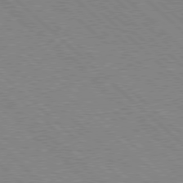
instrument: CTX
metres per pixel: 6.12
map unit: Hpe
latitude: 77.8016
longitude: -172.2144
